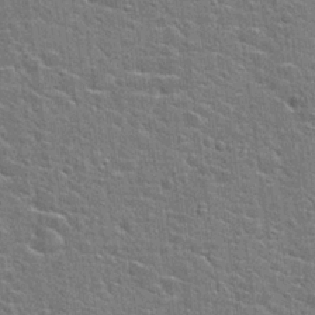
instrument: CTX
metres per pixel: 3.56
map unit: Hto
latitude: 22.8758
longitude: -44.0822
